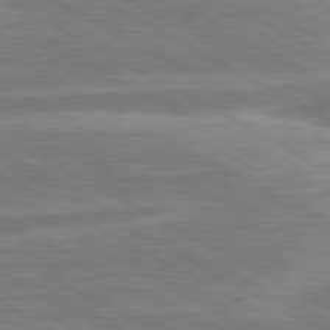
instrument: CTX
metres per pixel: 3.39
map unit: lApd
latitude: 80.6113
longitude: -171.5371
